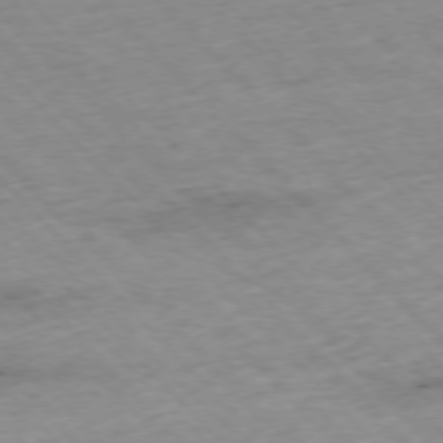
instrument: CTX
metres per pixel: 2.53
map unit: Ap
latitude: -76.5385
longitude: -87.4804
